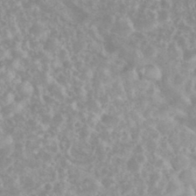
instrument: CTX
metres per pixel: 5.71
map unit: eHh
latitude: 35.5749
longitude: -61.7638
